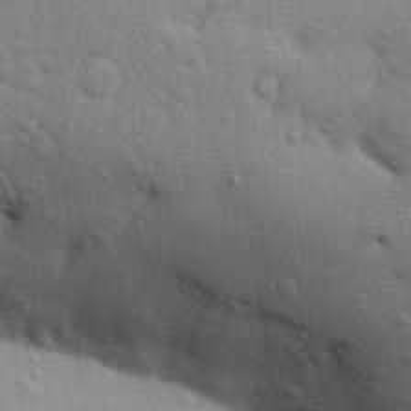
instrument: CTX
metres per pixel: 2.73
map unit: Aa
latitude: 30.9514
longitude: -145.7072
